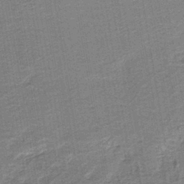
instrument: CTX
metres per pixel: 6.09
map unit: HNb
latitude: -39.7856
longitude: 50.6518
